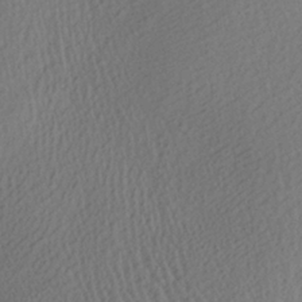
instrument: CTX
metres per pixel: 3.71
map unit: Aa
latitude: 27.7072
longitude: -135.6694
